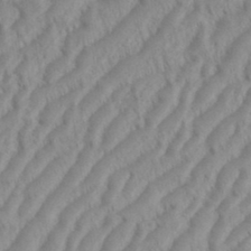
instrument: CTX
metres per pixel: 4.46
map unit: eHh
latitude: 36.1578
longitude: -137.9906
